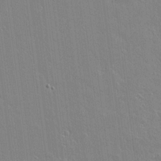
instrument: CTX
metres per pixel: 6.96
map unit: lAvf
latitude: 16.9325
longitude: -127.7072
